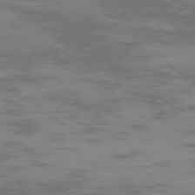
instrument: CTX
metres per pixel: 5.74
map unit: Hpe
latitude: -73.9178
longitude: 6.0472
